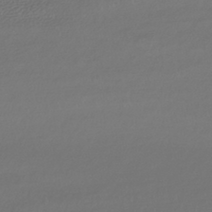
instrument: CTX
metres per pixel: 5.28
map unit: HNhu
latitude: -43.1620
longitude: 102.5385
